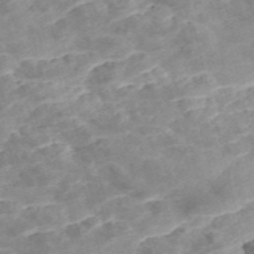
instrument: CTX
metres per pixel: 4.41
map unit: Nve
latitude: -56.6518
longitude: 51.3321
